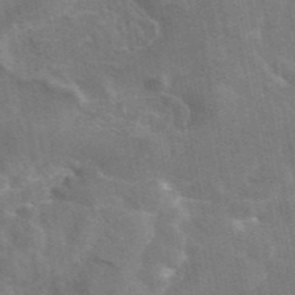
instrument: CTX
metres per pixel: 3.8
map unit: eAb
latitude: 46.3657
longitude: 116.4628
